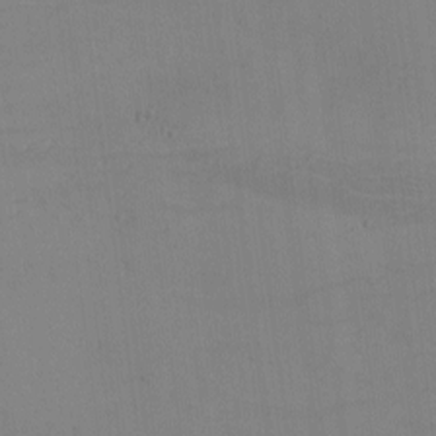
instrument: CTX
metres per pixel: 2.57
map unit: eHh
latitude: -6.2172
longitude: -80.3656
